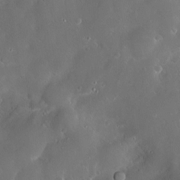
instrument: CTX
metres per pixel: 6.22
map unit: Hve
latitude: -11.4077
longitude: 175.0675
